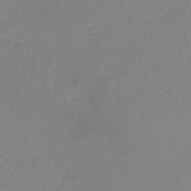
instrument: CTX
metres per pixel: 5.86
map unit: lHb
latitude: -41.4076
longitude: 64.7463
